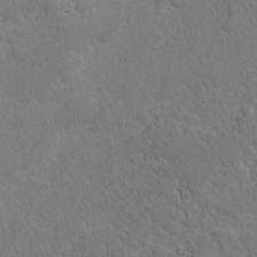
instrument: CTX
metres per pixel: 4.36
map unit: lAvf
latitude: -4.4062
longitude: -108.5545
